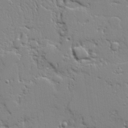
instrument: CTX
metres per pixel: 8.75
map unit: Ave
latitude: 20.1200
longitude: -127.7072
